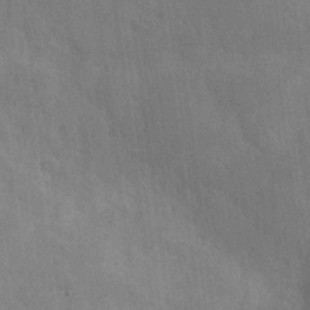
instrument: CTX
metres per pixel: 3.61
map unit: Hve
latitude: 18.4412
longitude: 151.1053
